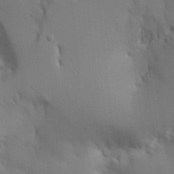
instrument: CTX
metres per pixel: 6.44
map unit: Aa
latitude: 21.2915
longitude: -124.6301
